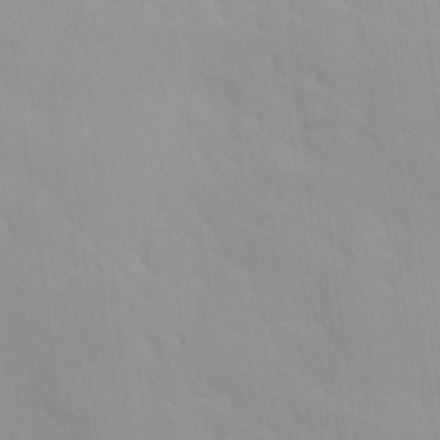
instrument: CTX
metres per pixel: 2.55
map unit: Ave
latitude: 9.6505
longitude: -103.1781
